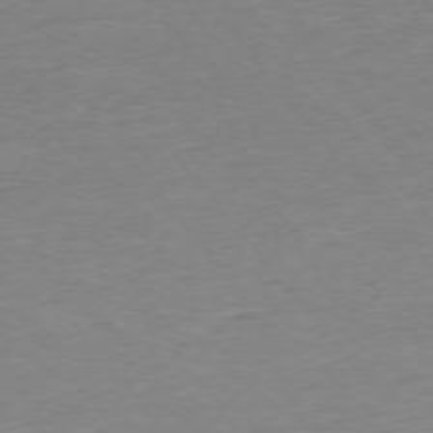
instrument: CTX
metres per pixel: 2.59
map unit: Ap
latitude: -75.7478
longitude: -88.9136
